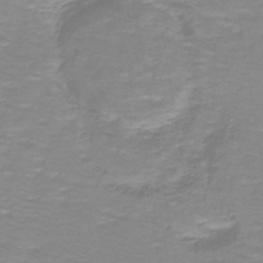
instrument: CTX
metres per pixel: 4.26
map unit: lHb
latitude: -41.1809
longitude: 56.4251
